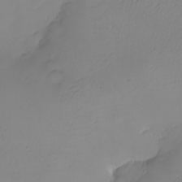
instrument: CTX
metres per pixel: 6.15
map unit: eHh
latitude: -6.7463
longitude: -79.9528
